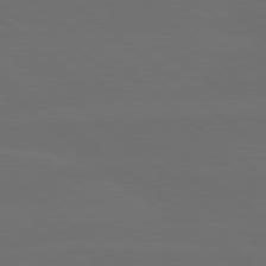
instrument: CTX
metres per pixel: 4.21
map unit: lApd
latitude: 80.1767
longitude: -115.6882
